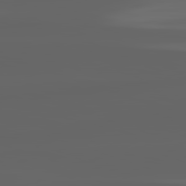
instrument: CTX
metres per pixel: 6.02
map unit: lApd
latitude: 82.8380
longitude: -136.2145
